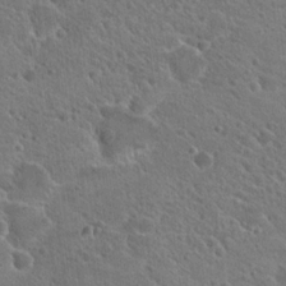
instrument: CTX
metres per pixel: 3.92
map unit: Hto
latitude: 19.2348
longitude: -33.9528
